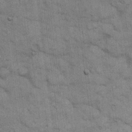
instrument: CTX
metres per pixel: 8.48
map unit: eHh
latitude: 15.5749
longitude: -65.4615
